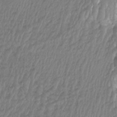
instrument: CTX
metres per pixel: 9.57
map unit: Htu
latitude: -8.8975
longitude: -74.5546
